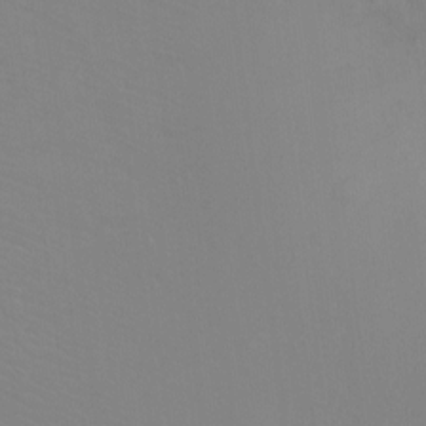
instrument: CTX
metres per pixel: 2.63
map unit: Ht
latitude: -8.7652
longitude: -37.5371
